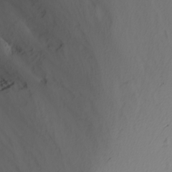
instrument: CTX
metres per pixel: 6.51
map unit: Nhu
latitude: -4.1416
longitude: -84.0255
